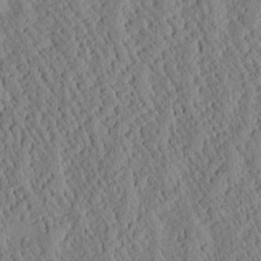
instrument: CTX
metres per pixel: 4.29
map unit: Aa
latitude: 24.5167
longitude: -133.4993
